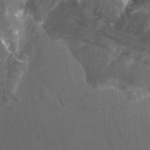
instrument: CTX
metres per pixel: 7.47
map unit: Ht
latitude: 2.6679
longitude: -19.7827
